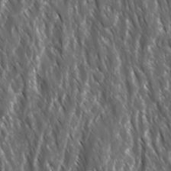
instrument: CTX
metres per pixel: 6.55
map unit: Ave
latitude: 15.5560
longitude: -132.9703
